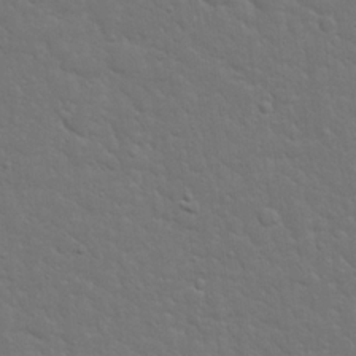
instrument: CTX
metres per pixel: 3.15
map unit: eHh
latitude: 19.7827
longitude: -63.1403
